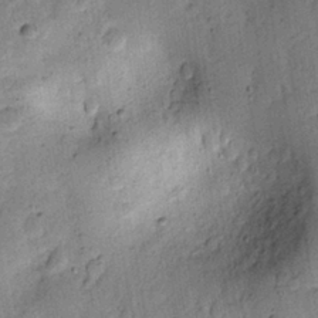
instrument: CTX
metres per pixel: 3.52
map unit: lAvf
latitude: 8.9892
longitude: 165.1054
